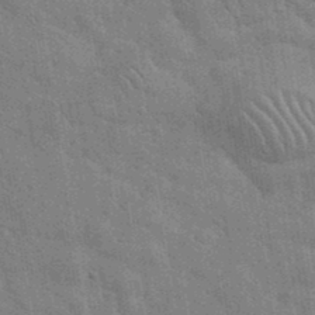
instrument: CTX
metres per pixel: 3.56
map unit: eHh
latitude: 36.5924
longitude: -65.7639
